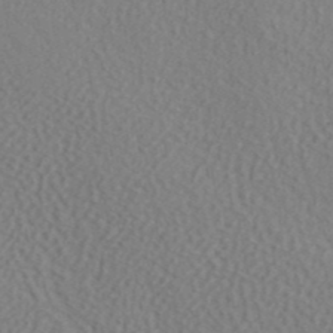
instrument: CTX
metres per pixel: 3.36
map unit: ANa
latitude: 41.8961
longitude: 54.1606
